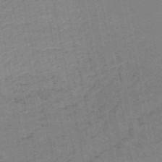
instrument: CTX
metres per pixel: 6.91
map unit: HNb
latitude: -54.2362
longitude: -45.2537
